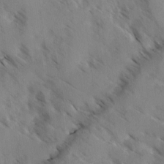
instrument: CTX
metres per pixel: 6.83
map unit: Ave
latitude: -0.4629
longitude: -111.2726
